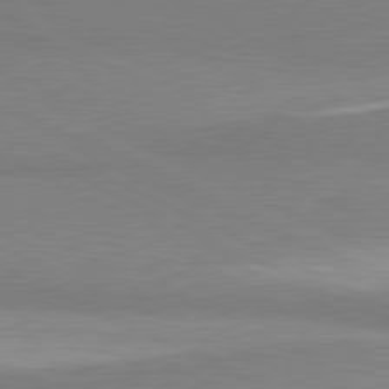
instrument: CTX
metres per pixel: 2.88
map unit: lApd
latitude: 81.0647
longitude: 156.5574
